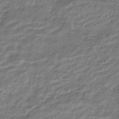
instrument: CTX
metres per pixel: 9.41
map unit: HNhu
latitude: -44.4440
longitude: 102.7085
